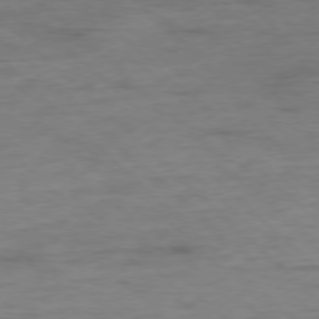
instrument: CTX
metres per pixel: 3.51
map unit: Ap
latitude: -77.7100
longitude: -88.4979
